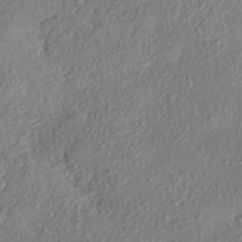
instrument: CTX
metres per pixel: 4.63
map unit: eHh
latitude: -42.8974
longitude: 121.5399
